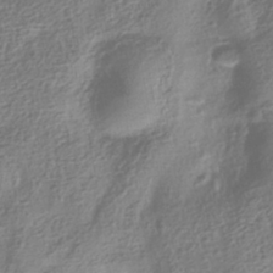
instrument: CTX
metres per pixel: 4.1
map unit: HNhu
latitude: -41.9367
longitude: 99.0675
